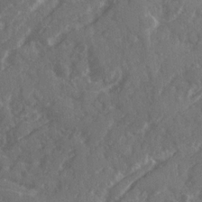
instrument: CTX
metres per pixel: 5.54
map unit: Ave
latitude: 20.3468
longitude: -130.4034
